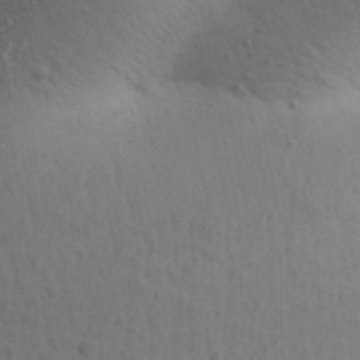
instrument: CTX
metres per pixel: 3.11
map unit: Aa
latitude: 29.7638
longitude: -146.6491
